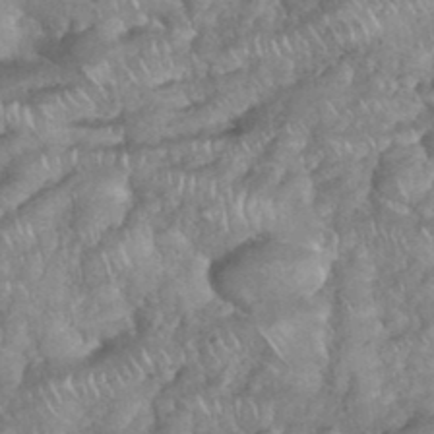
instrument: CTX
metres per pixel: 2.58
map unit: eHh
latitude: 38.5357
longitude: -58.2523
